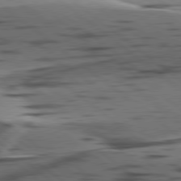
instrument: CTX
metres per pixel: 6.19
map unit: lApd
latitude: 78.9325
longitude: -50.4034
